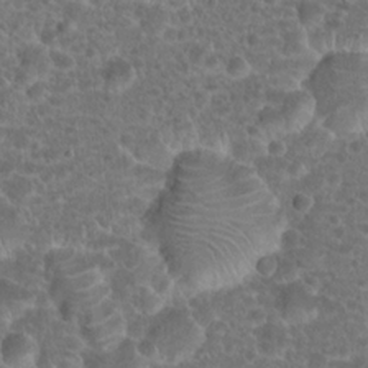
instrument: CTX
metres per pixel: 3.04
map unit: Hto
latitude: 19.1403
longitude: -40.9135
